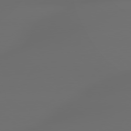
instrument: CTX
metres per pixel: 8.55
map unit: lApd
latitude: 79.2726
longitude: -163.3293
